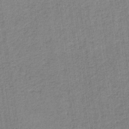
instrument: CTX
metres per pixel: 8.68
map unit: HNb
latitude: -36.5762
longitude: 51.5777
